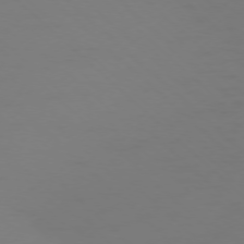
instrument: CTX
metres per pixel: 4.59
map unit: Ap
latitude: -76.5007
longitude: -79.4049
